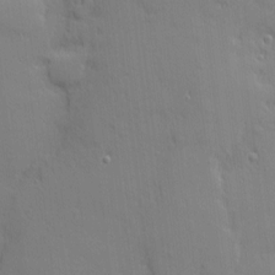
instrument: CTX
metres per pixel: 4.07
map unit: eHh
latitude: 3.5560
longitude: -75.7072
